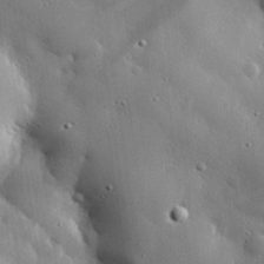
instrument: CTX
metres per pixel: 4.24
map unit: eHh
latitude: 30.3279
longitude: -81.3293
